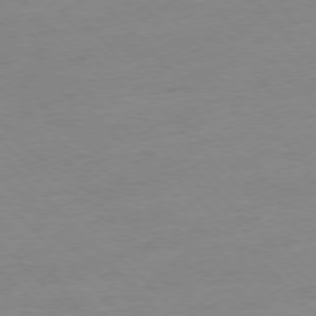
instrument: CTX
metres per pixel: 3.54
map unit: Ap
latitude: -77.6533
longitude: -83.2348
